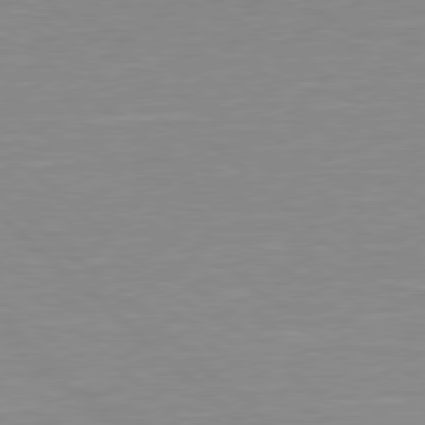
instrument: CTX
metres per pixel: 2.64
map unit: Hpe
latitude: 77.9717
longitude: -140.1199
